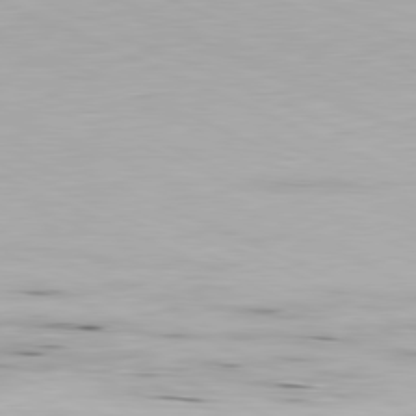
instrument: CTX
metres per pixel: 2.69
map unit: Ap
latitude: -81.4833
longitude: -69.1214
